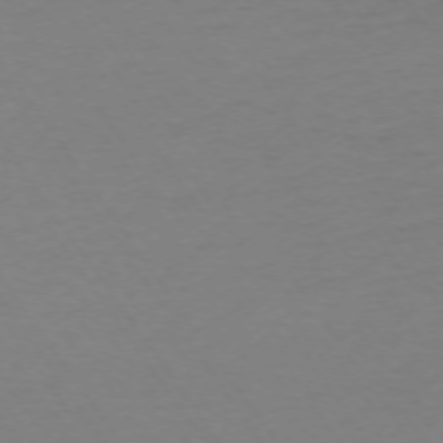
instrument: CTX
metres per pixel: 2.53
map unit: Ap
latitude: -73.8044
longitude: -72.7813
